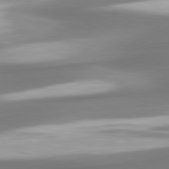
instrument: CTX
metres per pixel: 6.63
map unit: lApd
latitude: 80.3278
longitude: 178.9352
